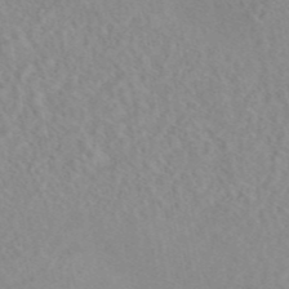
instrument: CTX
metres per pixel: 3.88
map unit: eAb
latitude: 44.7435
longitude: 115.4643
